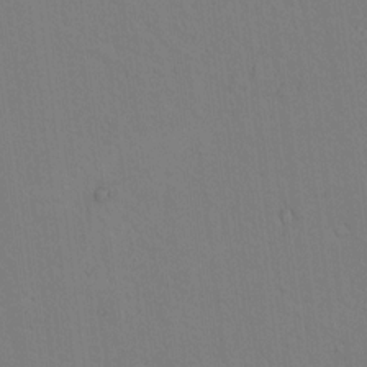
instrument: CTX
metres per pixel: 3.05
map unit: lAvf
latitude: 9.8395
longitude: 168.6140
